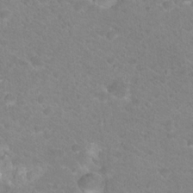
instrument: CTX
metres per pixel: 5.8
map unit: Hto
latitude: 18.5168
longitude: -37.7828
